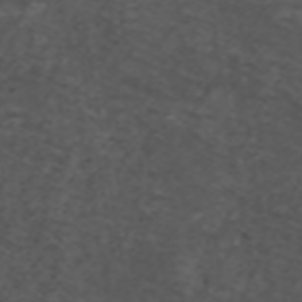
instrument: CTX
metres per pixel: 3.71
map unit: ANa
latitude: 39.1403
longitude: 24.3117
